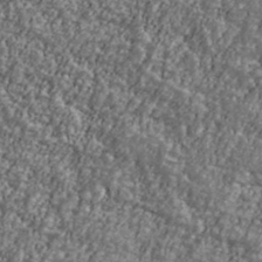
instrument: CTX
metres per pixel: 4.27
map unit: Ave
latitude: 41.8016
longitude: -111.3104
